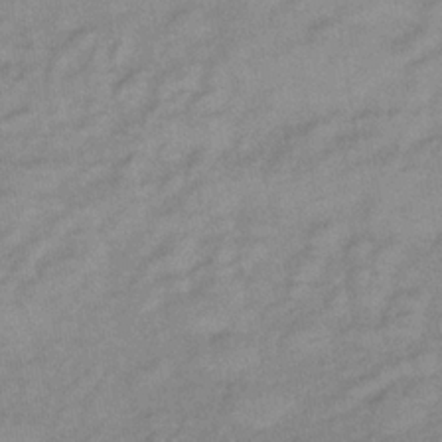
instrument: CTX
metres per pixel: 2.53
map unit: lHb
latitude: -33.9745
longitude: 64.8975
